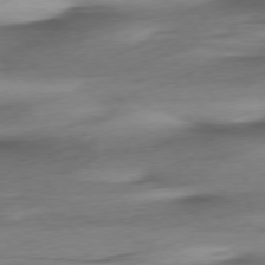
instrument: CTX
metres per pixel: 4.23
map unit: Ap
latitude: -77.5966
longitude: -70.8947
